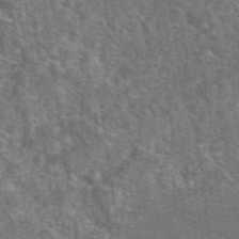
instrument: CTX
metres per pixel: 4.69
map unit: eAb
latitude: 47.0081
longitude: 115.1998
